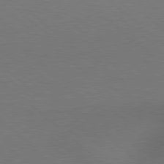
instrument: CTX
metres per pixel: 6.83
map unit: Hpe
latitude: 78.1389
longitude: -150.6868
